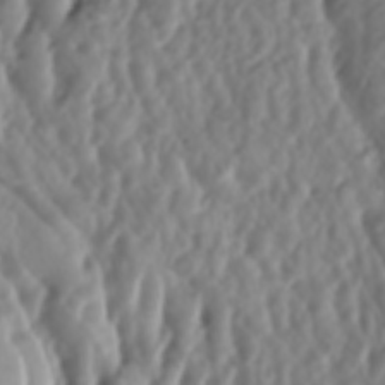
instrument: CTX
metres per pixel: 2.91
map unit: lAa
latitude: -6.7841
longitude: -124.0633
